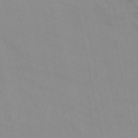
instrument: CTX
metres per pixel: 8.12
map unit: lHb
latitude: -45.9745
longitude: 69.8233
